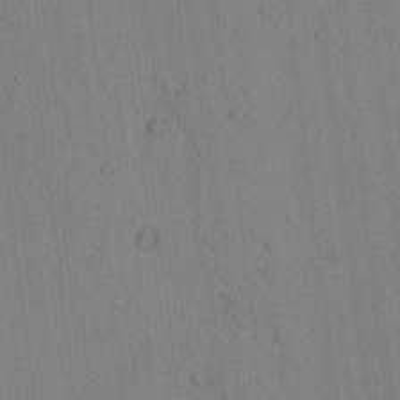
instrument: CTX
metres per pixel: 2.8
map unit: lAvf
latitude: 6.6113
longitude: 167.7100
